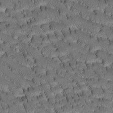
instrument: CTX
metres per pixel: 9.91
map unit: Htu
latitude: -3.6343
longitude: 172.3306
